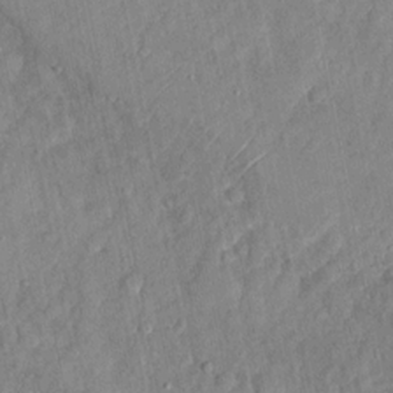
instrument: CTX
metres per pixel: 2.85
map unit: Nhu
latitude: -27.8422
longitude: -64.5735
